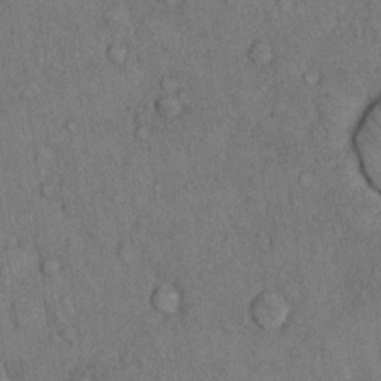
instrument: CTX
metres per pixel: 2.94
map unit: Hto
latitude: 10.1767
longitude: -59.4993
